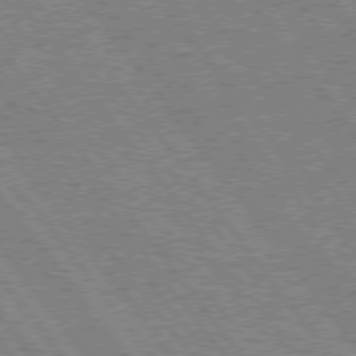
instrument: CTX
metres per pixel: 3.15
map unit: Hpe
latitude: 75.4615
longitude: -149.3104
